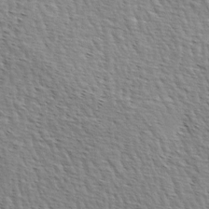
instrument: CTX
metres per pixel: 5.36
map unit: lAa
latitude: -4.1794
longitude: -122.0822
